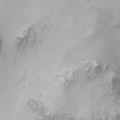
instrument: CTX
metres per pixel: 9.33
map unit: Nhu
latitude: -11.7667
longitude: -48.4601
